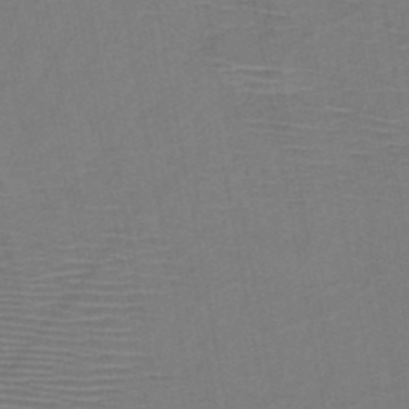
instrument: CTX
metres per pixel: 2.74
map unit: HNb
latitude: -46.7652
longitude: -40.4789
